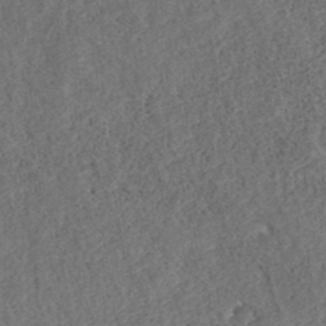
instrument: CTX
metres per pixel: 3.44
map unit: ANa
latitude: 39.9150
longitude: 18.2362
